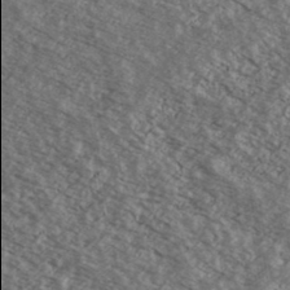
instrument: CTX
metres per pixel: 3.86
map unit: Ave
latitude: 38.7624
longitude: -109.9906
